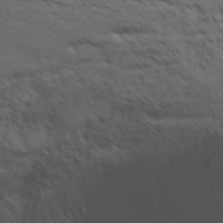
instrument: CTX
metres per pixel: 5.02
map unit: Aa
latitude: 29.3293
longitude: -134.7246
